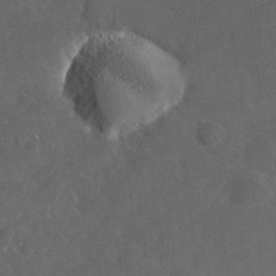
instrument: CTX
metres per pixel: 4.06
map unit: lHvf
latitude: 26.1200
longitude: 143.8800
